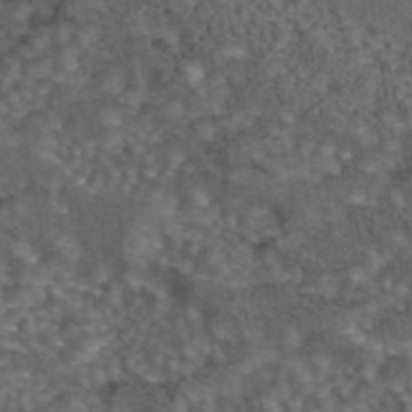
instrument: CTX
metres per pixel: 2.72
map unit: eAb
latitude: 43.3482
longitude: 107.3510
